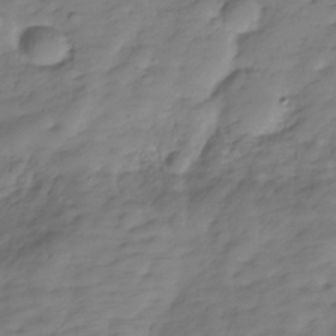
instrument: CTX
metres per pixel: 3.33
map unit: Hve
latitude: -29.8045
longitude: 90.9164
